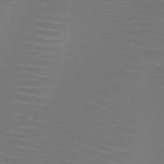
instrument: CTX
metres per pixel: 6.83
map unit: HNb
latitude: -47.4832
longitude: -44.7435
